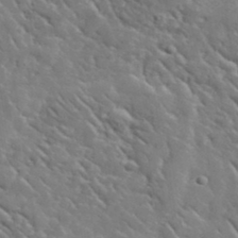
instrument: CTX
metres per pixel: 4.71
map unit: lHvf
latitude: 37.2915
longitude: -91.7261
